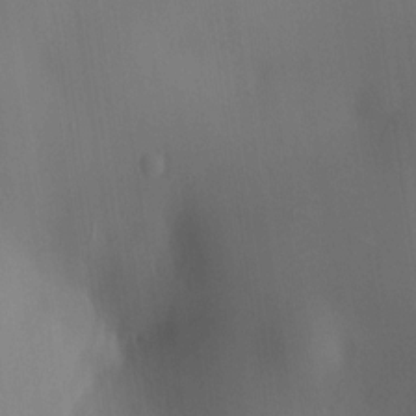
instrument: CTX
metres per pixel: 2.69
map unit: HNhu
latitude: 9.3104
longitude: 14.5763
